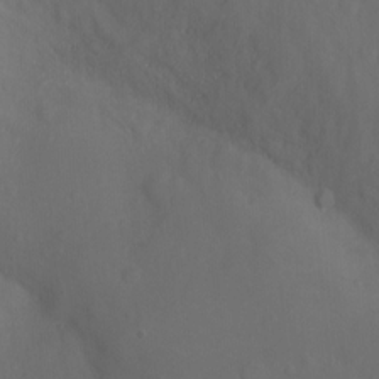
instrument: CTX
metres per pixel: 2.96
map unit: Ht
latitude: -4.6140
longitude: -18.4979
